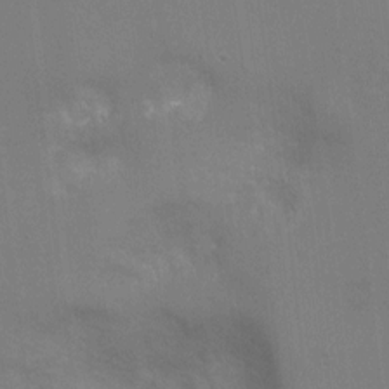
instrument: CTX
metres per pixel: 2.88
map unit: Nhu
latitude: -9.1431
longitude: -42.9892
